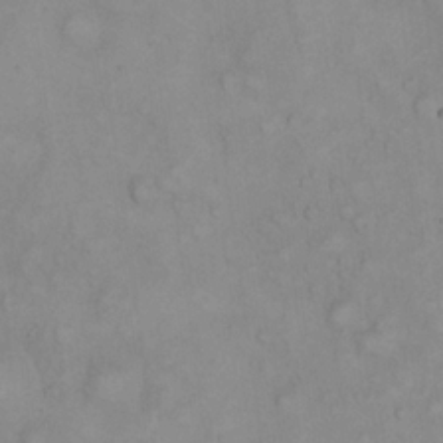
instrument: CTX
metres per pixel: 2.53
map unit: eHh
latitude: 21.7072
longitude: -61.9717
